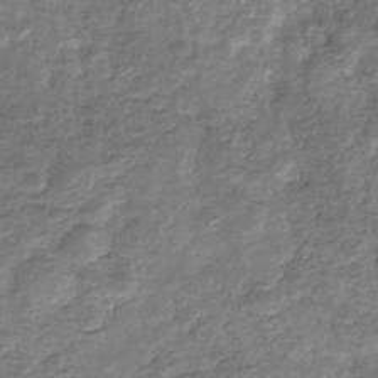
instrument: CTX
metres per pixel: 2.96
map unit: eHb
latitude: -34.3306
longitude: 77.5399
